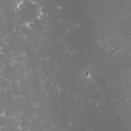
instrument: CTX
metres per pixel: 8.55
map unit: lHvf
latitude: -15.8612
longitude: -100.1578
